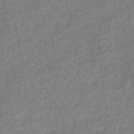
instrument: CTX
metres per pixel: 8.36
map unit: eHb
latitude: -34.2739
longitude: 77.8989
